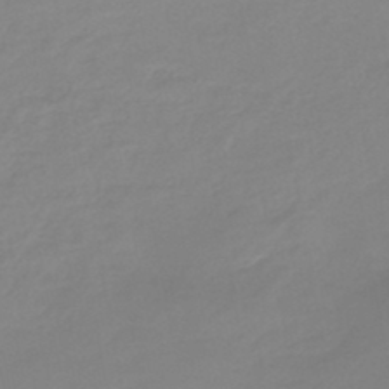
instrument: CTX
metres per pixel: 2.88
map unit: eHb
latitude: -45.1053
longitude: 85.8044
